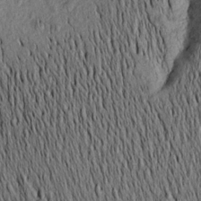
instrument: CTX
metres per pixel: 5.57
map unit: Aa
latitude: 17.7450
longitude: -145.1025
